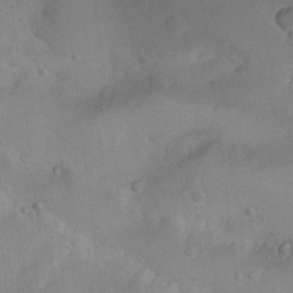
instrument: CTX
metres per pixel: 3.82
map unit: Nhu
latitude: 9.0648
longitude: -22.6112
